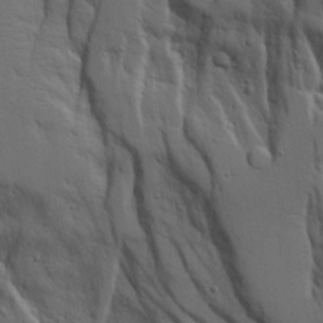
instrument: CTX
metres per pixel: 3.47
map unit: Aa
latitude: 19.0080
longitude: -126.2901
